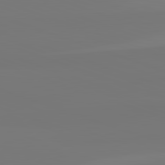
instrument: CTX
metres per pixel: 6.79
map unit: lApd
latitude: 82.5356
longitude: 153.3698
